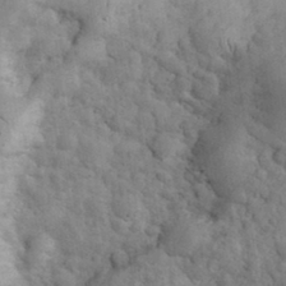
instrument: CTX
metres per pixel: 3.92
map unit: eHh
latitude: 33.6505
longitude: -67.3859
